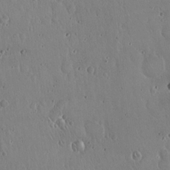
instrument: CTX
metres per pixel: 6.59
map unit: Hto
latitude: 17.7639
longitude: -59.4615
